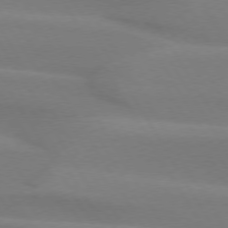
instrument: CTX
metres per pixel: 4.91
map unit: lApd
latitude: 74.5735
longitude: -65.9717
